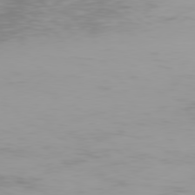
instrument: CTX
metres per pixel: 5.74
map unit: Hpe
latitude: 77.5938
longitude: -166.1200
